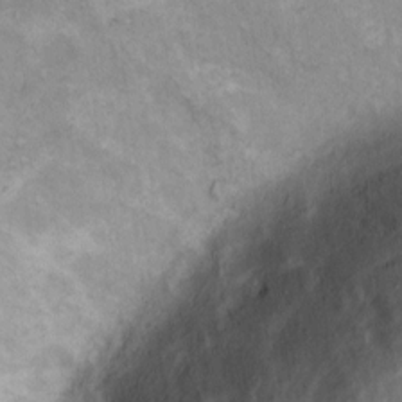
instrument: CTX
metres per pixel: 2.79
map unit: Hto
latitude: 8.7435
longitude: -60.1389
